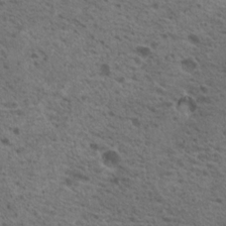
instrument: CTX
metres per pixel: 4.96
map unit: Nhu
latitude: 19.5182
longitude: -31.4427
